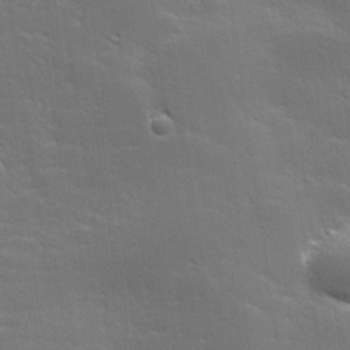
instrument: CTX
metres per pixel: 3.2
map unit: lHvf
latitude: 26.4034
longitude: 141.8611
